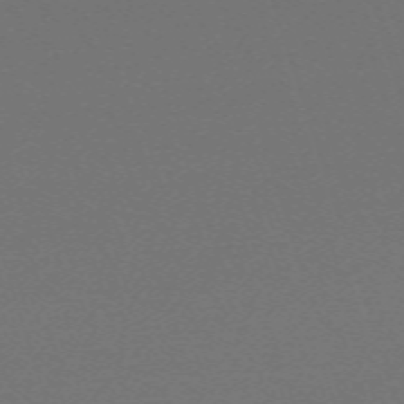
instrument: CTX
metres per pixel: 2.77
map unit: eHh
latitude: -63.7099
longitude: 52.8219
